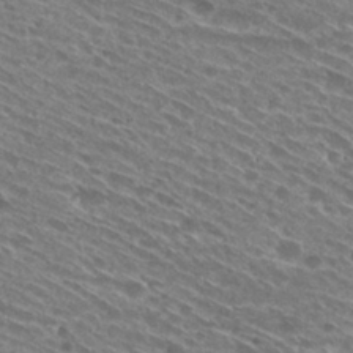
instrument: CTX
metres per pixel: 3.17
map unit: Hto
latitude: 29.1592
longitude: -44.8758
